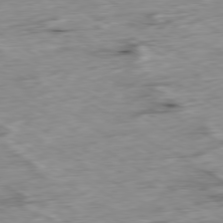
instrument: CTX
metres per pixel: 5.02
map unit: Ap
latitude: -79.7666
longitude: -88.5735
